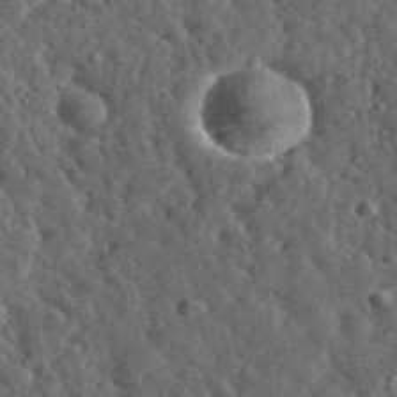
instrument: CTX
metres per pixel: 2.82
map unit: eHh
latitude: 34.8191
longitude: -78.9514
